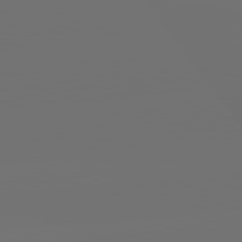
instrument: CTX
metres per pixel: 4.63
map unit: lApd
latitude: 82.2144
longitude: -153.8773
